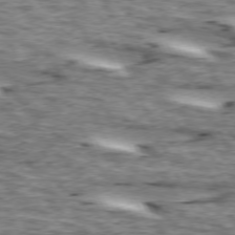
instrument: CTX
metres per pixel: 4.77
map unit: lApd
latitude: 73.5749
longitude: -54.7246
